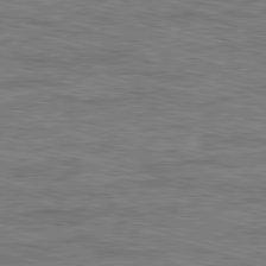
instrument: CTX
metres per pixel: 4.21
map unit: Ap
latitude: -82.1984
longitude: -70.1389
